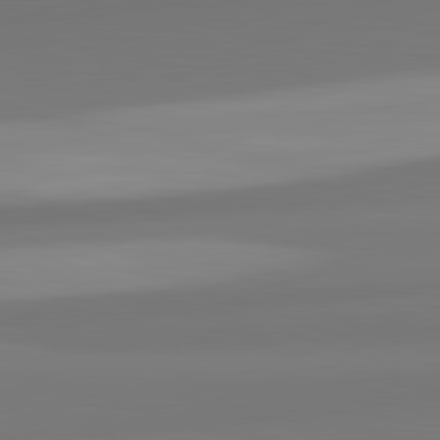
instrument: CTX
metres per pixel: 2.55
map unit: lApd
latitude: 82.5356
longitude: 172.0094
